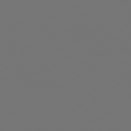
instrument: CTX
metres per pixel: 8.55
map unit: Hpe
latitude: 78.3090
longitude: 173.8989
